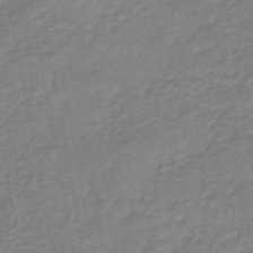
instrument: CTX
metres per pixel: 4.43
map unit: eHb
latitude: -45.0864
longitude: 82.0661
